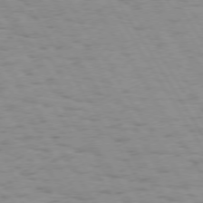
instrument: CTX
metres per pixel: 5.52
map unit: Hpe
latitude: 73.8773
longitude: -136.1200
